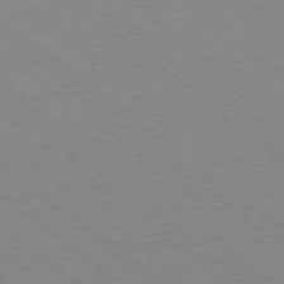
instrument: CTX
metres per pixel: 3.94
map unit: Ap
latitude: -78.6707
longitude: -83.5560
